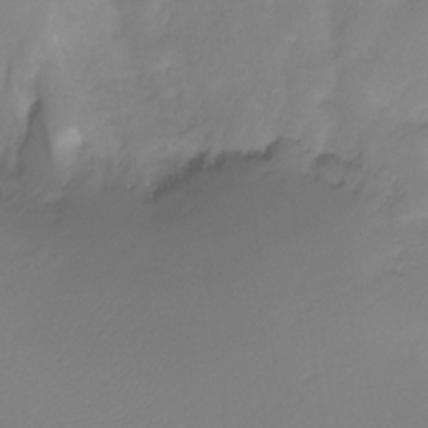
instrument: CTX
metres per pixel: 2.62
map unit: Ht
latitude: -12.0850
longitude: -47.1781
